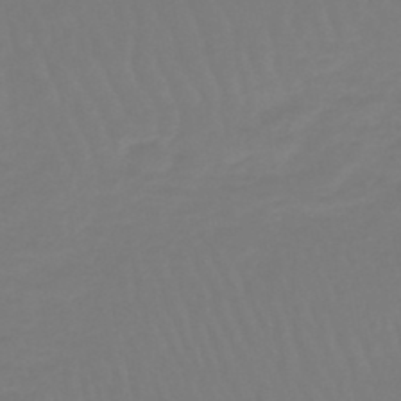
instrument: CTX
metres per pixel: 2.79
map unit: lHb
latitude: -45.8611
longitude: 72.0661
